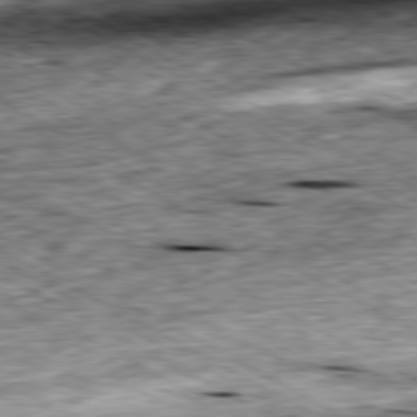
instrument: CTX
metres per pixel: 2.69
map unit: Ap
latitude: -80.5952
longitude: -88.0822
